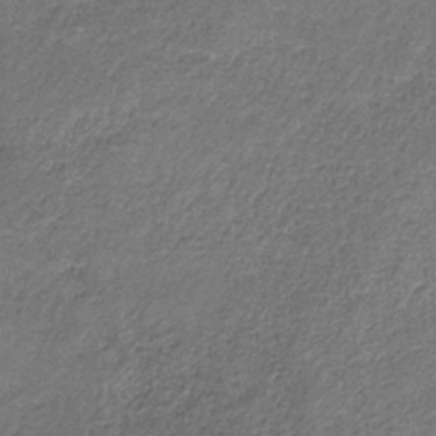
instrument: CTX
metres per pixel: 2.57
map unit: HNb
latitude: -32.8408
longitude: 59.1431
